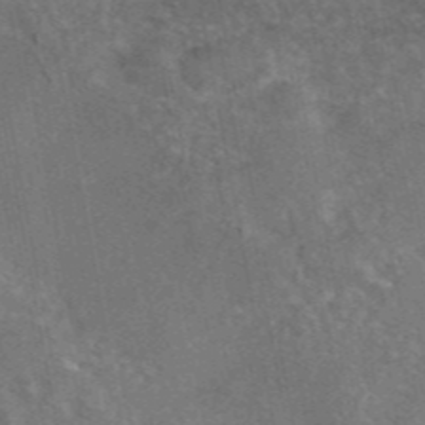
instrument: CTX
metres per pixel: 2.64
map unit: eAb
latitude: 45.7638
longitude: 109.0108
